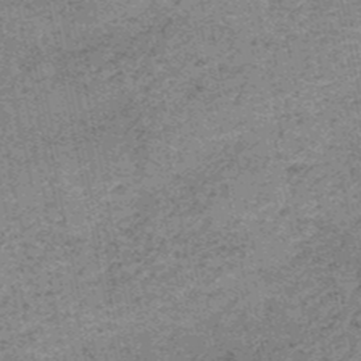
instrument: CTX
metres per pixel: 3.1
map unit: HNb
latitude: -51.1809
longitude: -51.7071
